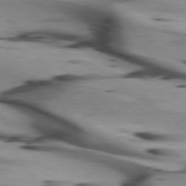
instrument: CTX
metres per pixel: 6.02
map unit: lApd
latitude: 75.2726
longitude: -64.8380
